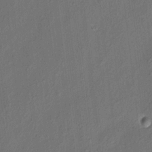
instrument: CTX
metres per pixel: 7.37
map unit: eHh
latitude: 5.6505
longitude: -77.2726
